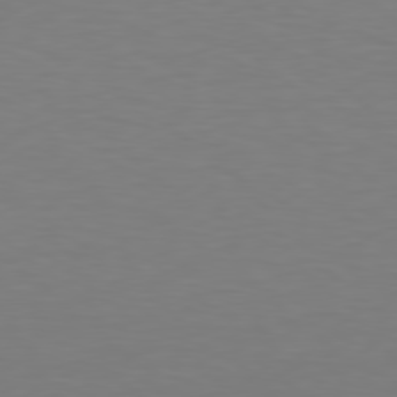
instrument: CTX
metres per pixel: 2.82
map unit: Hpe
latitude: 78.5168
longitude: -138.4979
